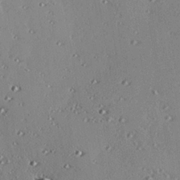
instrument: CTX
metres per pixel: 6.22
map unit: eHh
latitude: 23.3482
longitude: -90.3089
